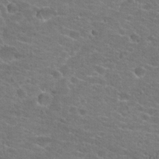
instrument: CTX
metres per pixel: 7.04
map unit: Hto
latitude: 22.6301
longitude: -43.8583
